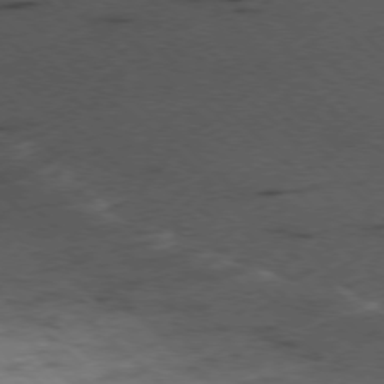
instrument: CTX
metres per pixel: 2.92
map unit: Ap
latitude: -78.2361
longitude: -61.1781
